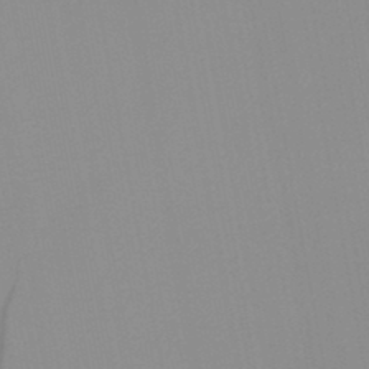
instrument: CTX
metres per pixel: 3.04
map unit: HNb
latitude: -45.0486
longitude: -43.5371
